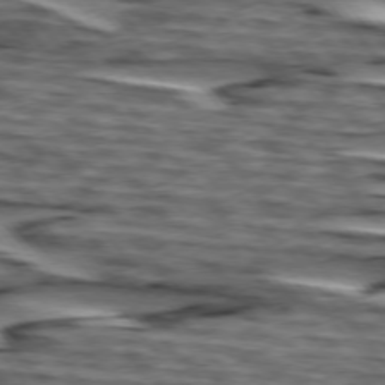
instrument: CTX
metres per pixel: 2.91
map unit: lApd
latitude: 75.3293
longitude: -72.9892
